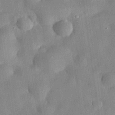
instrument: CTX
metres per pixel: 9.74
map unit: eHh
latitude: 29.5371
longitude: -74.5924
